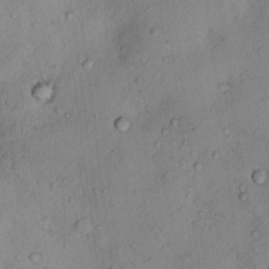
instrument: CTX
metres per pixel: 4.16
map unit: Ht
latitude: 13.3482
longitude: -40.3278
